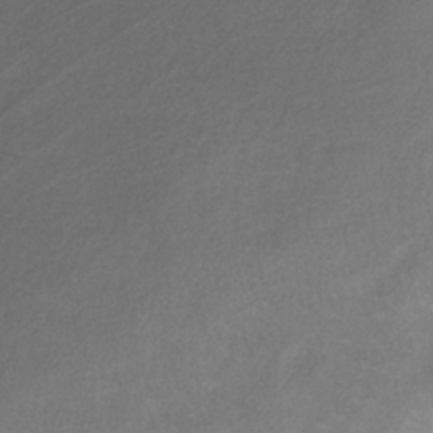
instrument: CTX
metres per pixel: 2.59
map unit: lHb
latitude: -36.5195
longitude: 71.6344
